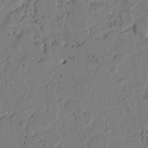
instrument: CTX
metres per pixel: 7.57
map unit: Htu
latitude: -2.5195
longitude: 167.4832
